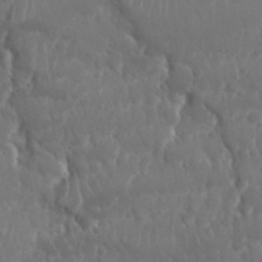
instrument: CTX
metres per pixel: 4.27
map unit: Nhu
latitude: 25.4804
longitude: -62.0255
